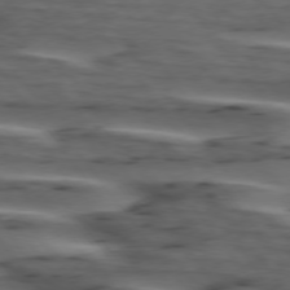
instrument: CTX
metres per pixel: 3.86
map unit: lApd
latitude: 75.2159
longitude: -71.0269
